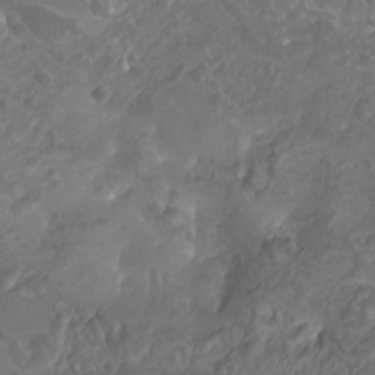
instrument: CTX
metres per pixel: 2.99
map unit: Nhu
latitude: -7.8611
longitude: -93.6882
